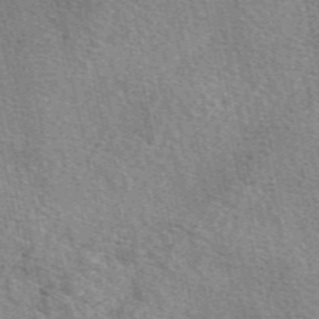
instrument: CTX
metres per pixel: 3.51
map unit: eAb
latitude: 50.0444
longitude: 114.4062
